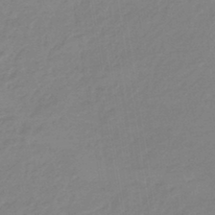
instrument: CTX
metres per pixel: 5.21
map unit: eHb
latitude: -44.6896
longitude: 86.2740
